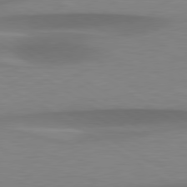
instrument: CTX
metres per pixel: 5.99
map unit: lApd
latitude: 79.4427
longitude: -93.3670
